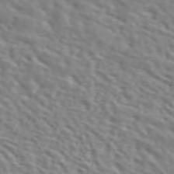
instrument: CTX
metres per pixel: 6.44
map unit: ANa
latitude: 45.8583
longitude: 49.1809
